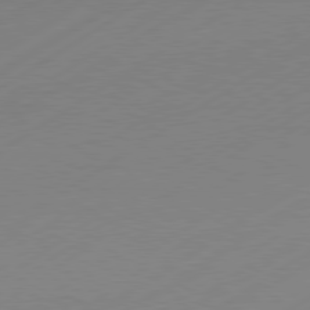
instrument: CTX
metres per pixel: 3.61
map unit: Hpe
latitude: -81.3132
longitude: 14.9731
